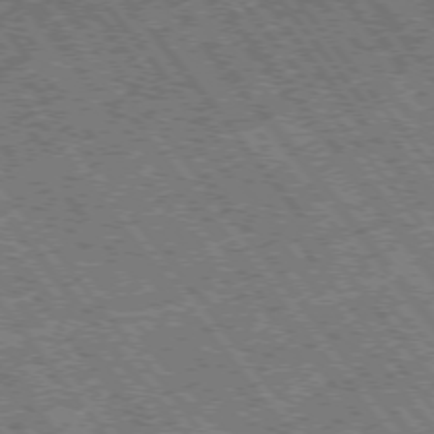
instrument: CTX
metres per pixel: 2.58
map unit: Hpe
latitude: -75.9178
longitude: -20.8569
